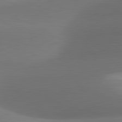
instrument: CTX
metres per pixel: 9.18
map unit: lApd
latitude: 81.3293
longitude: 131.8422
